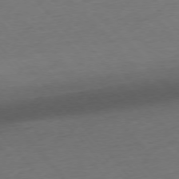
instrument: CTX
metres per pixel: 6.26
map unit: Ap
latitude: -76.4251
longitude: -80.9325
